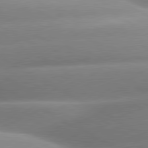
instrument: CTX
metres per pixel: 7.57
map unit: lApd
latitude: 80.4034
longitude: -158.0255
